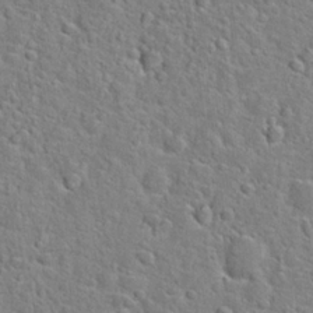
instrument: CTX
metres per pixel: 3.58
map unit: Hto
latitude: 22.8758
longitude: -46.3468
